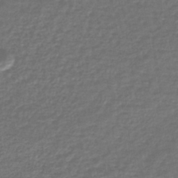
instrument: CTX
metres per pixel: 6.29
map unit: lHb
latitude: -41.7855
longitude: 72.2739
